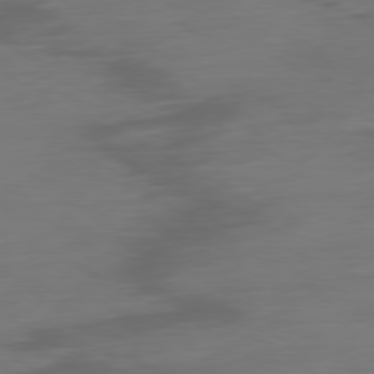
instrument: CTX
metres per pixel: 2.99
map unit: Ap
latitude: -79.8422
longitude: -65.0647
